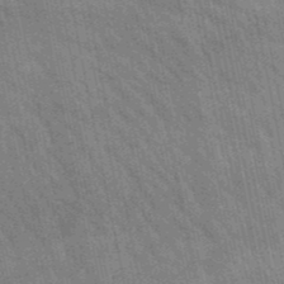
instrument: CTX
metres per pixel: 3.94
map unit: lHb
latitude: -49.2376
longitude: 74.0283
